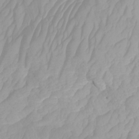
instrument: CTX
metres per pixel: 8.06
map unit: Htu
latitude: -4.0094
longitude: -73.9151
